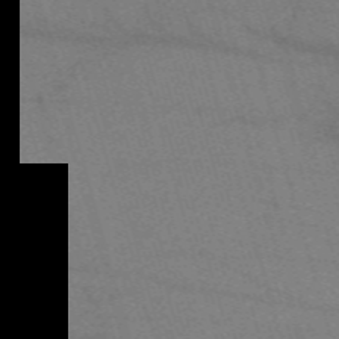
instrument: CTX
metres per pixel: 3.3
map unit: eHh
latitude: -61.4643
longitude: 53.9745
